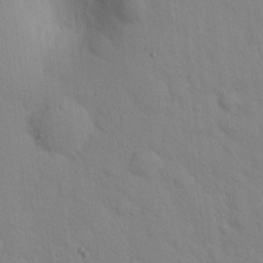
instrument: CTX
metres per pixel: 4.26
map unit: lAvf
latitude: 9.7072
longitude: 168.2928
